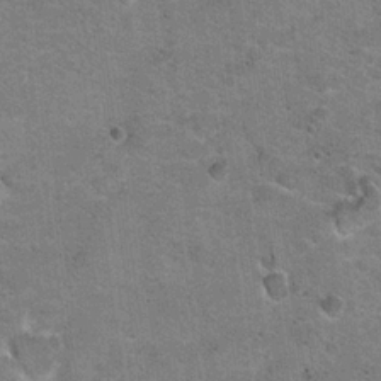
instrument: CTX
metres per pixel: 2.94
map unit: Hto
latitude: 20.8002
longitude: -48.7435
